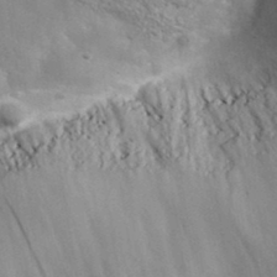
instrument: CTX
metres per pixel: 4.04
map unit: lHvf
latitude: 37.5371
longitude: -87.4237
